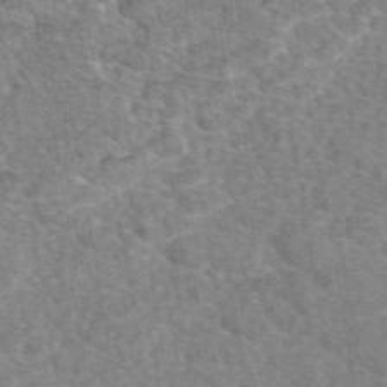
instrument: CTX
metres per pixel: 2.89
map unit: eAb
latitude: 49.2537
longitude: 110.7652
